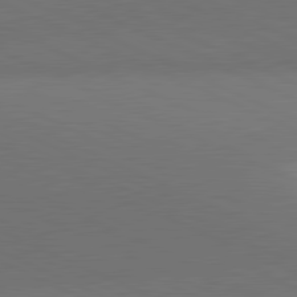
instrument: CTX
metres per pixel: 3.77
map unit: lApd
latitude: 81.1781
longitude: 137.0297
